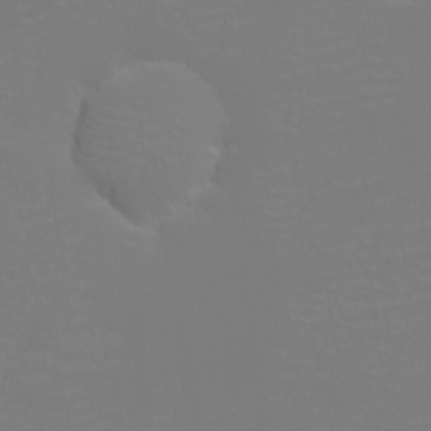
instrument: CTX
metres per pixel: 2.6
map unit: eHh
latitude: -6.2739
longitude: -84.1956
